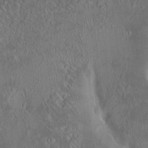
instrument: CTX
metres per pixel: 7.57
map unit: HNhu
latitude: 5.4426
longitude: 12.9920
